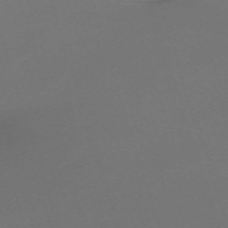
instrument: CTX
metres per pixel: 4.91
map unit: eHh
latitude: -62.6329
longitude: 51.3699
